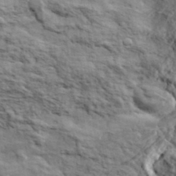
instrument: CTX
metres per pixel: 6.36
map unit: eHh
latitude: 37.1592
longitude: -81.7639
